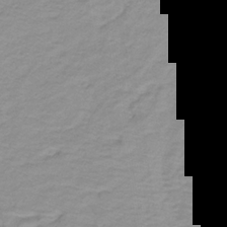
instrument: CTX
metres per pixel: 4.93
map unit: lHb
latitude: -31.8989
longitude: 66.0283
